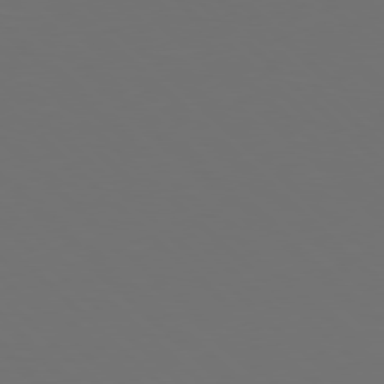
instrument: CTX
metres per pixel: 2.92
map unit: Hpe
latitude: 77.5182
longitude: -168.4790
